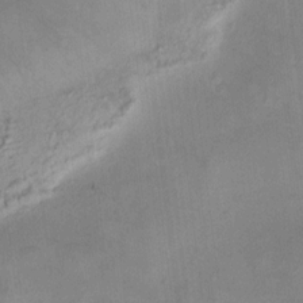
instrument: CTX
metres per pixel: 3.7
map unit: HNhu
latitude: 10.8947
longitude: 11.2376
